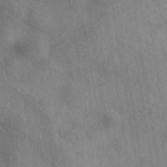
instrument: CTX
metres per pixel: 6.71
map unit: eAb
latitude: 38.9325
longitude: 112.8219
